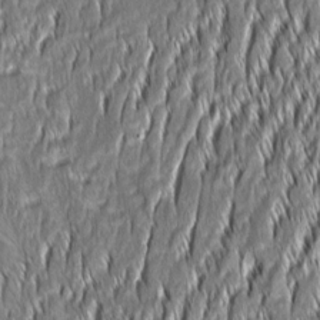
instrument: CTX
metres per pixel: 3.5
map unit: Aa
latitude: 8.5168
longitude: -132.1389
